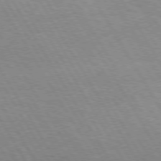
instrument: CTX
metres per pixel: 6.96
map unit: Hpe
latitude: 74.2145
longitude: -141.8205
